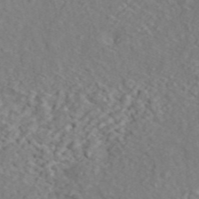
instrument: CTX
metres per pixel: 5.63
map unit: ANa
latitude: 44.9325
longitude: 21.2187
